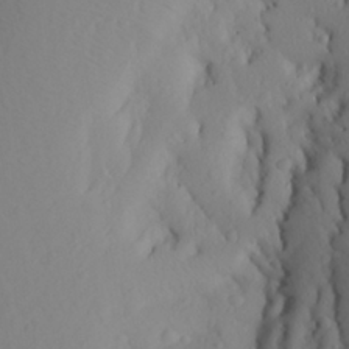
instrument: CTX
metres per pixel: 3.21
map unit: Aa
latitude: 27.0648
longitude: -146.8191
